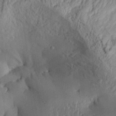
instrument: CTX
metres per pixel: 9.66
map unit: Aa
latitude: 30.7058
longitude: -133.1403
